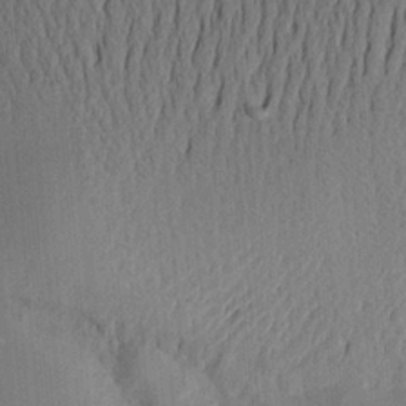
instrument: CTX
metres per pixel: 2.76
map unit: Aa
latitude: 20.2712
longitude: -143.9150
